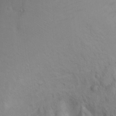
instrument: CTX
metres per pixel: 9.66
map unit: Ht
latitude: 2.6868
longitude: -34.6490
